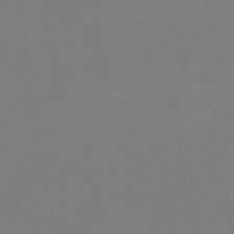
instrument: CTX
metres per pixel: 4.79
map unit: eHb
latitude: -38.3306
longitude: 74.8975
